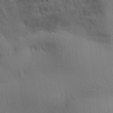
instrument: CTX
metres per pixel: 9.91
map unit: Aa
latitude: 32.3656
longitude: -140.5545
